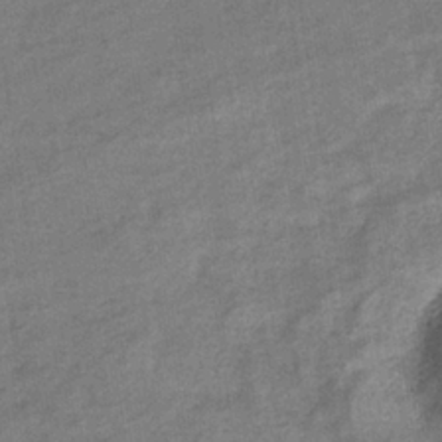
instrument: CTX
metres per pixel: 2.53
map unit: eHb
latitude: -35.5588
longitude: 77.9745
